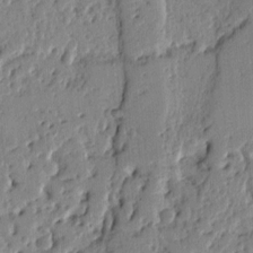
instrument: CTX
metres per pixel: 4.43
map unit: Ht
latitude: 10.1956
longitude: -78.2145
